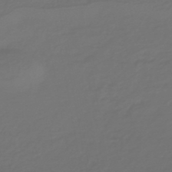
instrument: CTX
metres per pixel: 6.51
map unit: HNb
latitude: -47.6344
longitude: 55.4077
